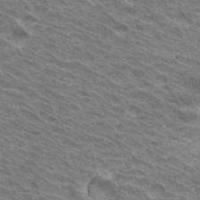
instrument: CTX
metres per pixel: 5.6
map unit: Hto
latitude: 32.8947
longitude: -41.1214
